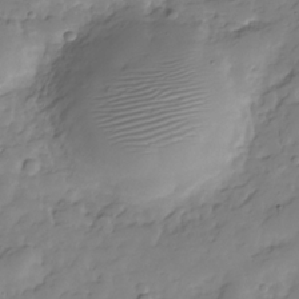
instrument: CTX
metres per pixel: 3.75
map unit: Hve
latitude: -29.0864
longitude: 91.6911
